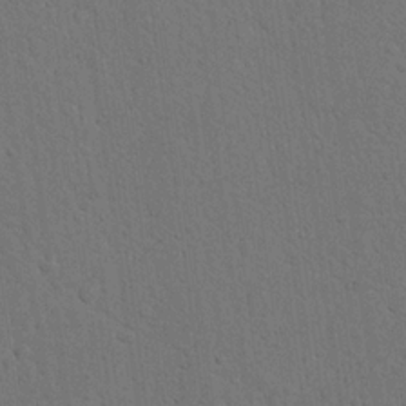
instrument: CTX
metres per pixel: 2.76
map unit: Nhu
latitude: 21.4238
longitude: -76.8947
